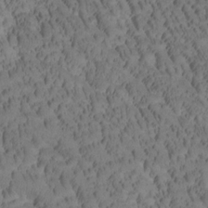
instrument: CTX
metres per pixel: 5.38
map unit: Htu
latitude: -3.5210
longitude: 172.9353
